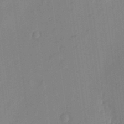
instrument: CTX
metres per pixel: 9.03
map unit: eHh
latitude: 4.3656
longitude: -73.7072
